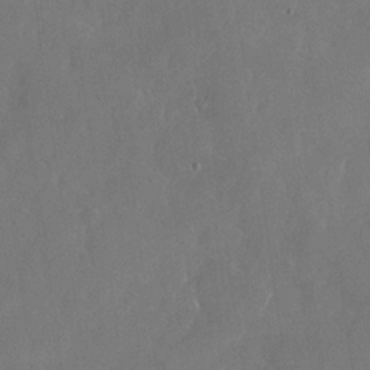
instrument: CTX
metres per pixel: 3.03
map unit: Nhu
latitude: -26.5006
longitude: -70.5735
